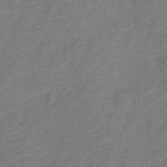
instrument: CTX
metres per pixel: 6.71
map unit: Nve
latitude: -18.5952
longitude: 108.4440
